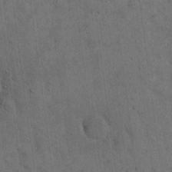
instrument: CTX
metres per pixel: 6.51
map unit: eHh
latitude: 18.8758
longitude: -63.6883
